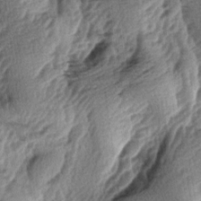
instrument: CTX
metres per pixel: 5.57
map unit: lAa
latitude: -5.7477
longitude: -124.1200
